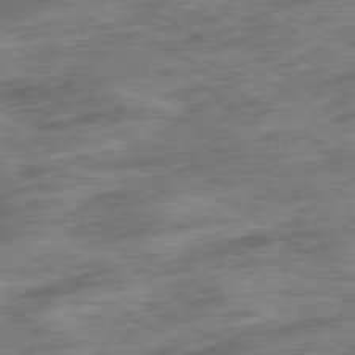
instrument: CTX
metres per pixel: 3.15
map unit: Hpe
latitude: -79.1431
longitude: -15.9528
